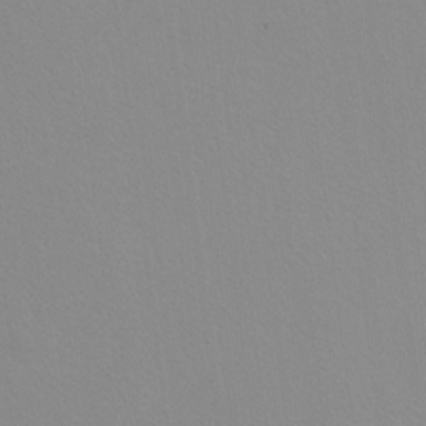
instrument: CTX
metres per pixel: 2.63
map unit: Hto
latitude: 7.6316
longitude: -31.2537
